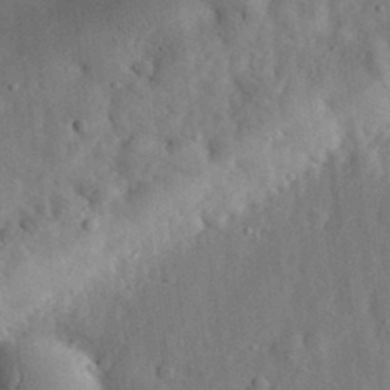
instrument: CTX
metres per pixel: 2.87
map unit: eHh
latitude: 31.1970
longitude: -77.1214
